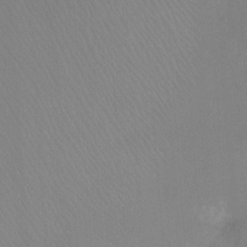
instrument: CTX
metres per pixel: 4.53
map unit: Ht
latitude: -9.3132
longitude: -37.3482
